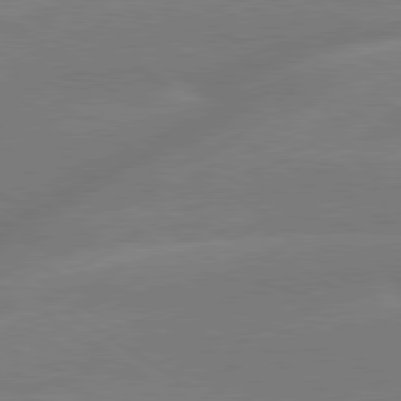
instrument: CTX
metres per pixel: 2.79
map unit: lApd
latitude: 79.4049
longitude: -143.4049
